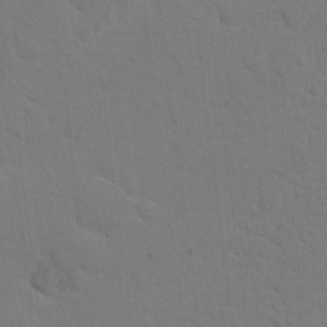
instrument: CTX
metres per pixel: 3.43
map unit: Nhu
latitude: 18.1389
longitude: -33.9528
